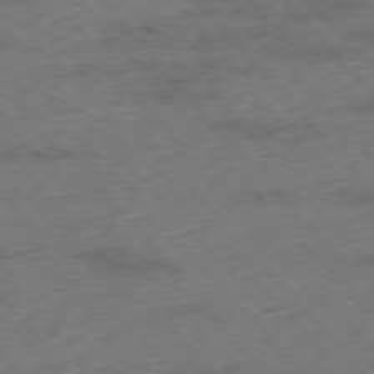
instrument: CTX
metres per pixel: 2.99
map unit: Hpe
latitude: -76.2362
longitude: -17.6127
